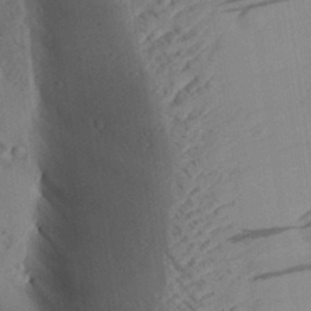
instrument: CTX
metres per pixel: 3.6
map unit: Aa
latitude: 30.2901
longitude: -132.9892
